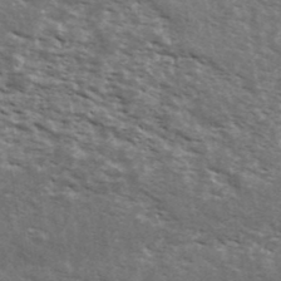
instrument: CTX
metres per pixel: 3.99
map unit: Ave
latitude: 40.6868
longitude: -109.9339
